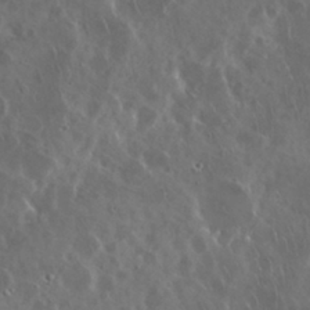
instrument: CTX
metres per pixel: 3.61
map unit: Nhu
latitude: 29.5371
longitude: -59.7261
